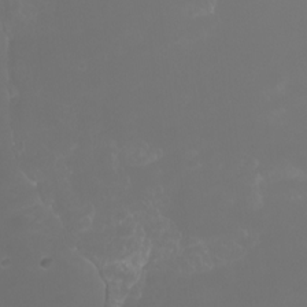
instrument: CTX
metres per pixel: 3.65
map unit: Htu
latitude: -7.0108
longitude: -73.7450
